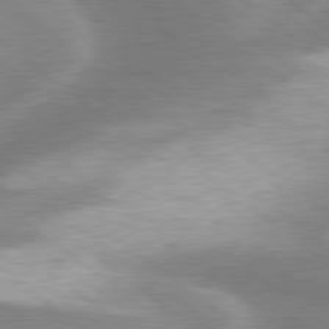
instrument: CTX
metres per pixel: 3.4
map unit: lApd
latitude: 80.1389
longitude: -118.9325
